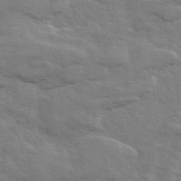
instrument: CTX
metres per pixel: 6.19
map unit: ANa
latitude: 48.6868
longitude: -74.9514
